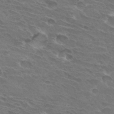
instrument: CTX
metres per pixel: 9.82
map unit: Hto
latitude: 32.5735
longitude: -43.8394
